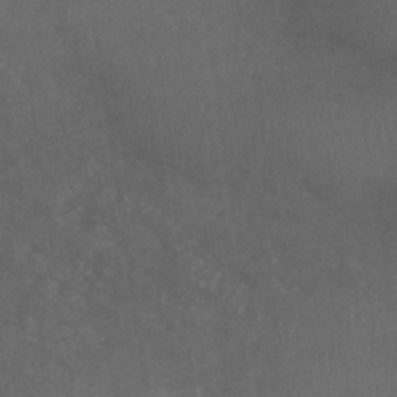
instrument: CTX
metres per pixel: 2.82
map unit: lHb
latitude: -34.5007
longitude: 64.6519
